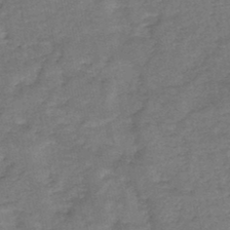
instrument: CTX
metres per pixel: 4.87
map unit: HNb
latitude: -45.2187
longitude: -36.4034
